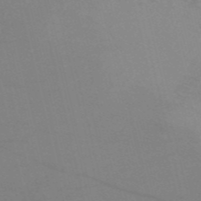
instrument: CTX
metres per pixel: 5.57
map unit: HNb
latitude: -54.3117
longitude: -45.4804
